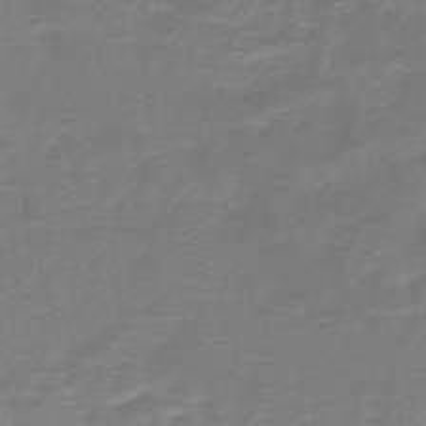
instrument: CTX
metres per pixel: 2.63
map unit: HNb
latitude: -46.3684
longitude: 52.7274
